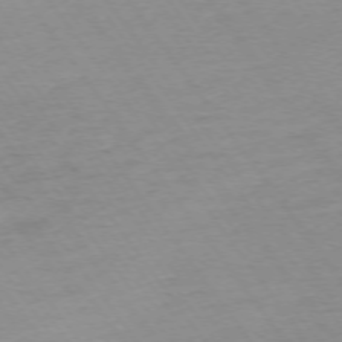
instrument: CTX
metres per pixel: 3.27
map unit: Ap
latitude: -74.4440
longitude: -83.5749
